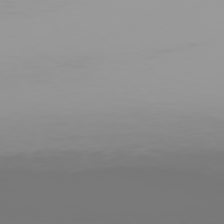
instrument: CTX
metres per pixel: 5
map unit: Hpe
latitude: 76.3278
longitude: -134.8191
